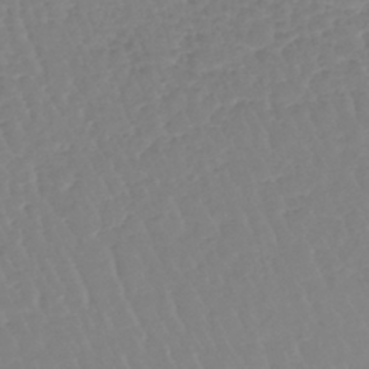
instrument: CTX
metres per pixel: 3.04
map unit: lHb
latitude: -40.5196
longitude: 68.2550
